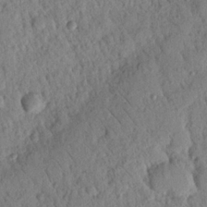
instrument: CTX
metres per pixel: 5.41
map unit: Nhu
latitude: 21.5560
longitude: -77.3481
